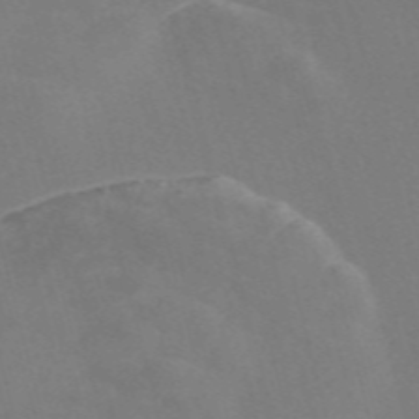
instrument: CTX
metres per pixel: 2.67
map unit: Nve
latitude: -57.9745
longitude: 56.9730
